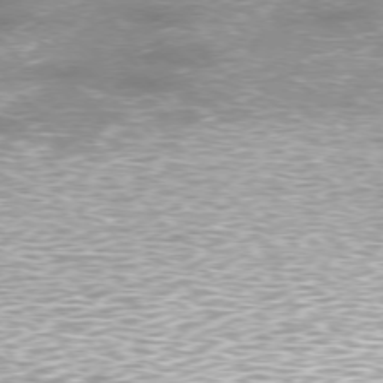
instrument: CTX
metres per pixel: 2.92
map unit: Ap
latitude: -76.7085
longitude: -61.9339
